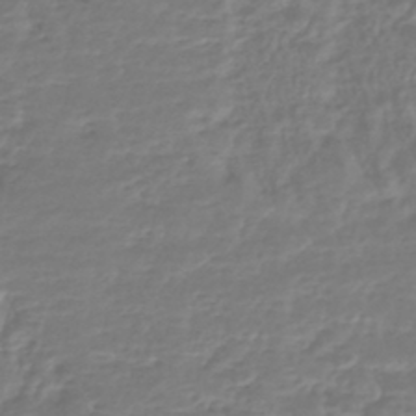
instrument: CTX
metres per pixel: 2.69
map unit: HNhu
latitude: -44.7652
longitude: 99.0486
